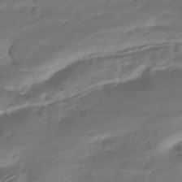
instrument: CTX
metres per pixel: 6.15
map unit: HNhu
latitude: -42.1794
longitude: 102.4062
